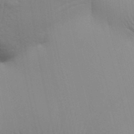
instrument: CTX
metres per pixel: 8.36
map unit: Aa
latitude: 31.9906
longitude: -141.4804
